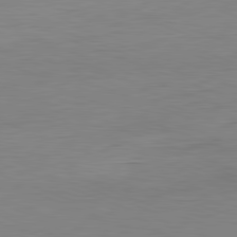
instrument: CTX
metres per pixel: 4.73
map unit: Hpe
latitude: -81.9745
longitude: 9.4832
